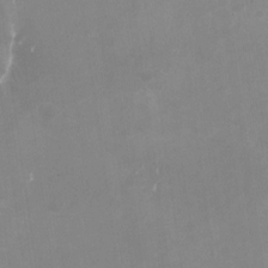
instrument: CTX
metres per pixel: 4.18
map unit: Nhu
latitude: -27.3320
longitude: -75.3104
